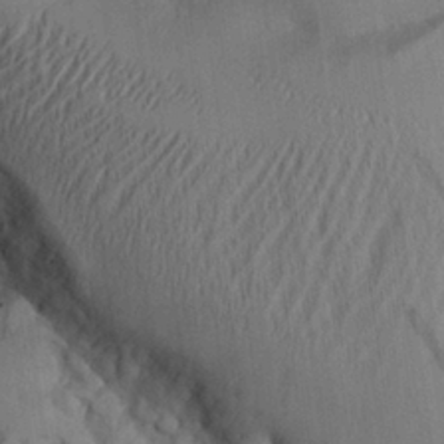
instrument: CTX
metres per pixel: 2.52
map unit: Aa
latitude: 26.6302
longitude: -134.3467
